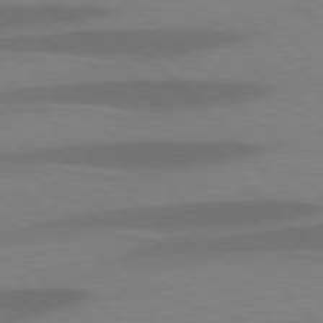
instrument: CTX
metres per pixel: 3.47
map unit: lApd
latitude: 77.5749
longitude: -59.7828
